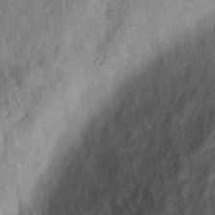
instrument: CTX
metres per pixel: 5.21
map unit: Hto
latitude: 17.1970
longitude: -52.6491
